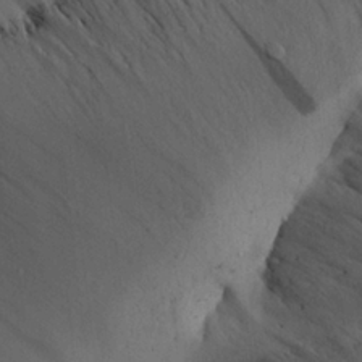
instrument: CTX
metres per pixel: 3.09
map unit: Aa
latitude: 25.8016
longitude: -131.1026
